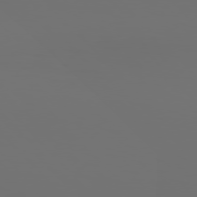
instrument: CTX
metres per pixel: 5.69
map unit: Hpe
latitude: 76.8002
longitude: -135.1781
